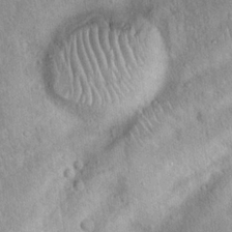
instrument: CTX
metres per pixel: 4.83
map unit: Hto
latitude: 18.3089
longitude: -52.7058
